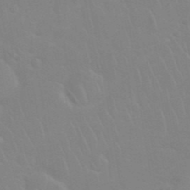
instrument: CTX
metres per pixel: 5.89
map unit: Nhu
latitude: 27.2915
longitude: -61.7260
